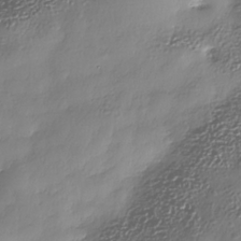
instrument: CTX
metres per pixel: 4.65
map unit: Nhe
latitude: -37.9745
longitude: -148.5735
